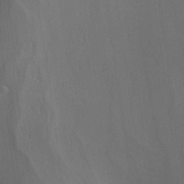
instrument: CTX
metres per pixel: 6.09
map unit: Aa
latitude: 24.8569
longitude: -137.1592
